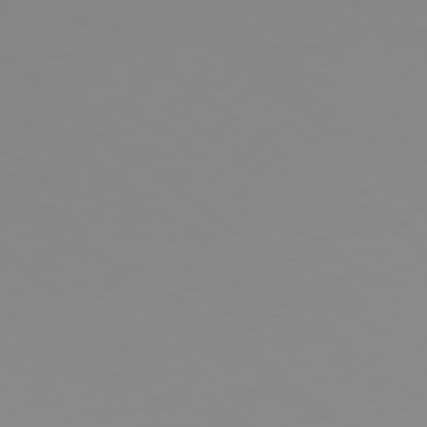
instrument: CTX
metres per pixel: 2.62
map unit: Ap
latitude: -79.6344
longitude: -70.9325
